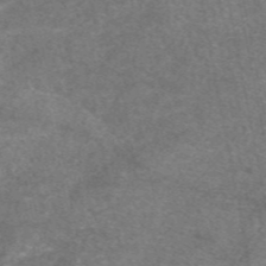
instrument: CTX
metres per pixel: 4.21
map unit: eAb
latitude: 47.7072
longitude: 125.1242
